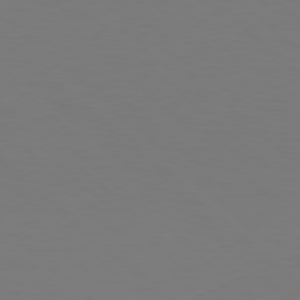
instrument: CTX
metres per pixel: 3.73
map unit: Hpe
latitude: 77.7071
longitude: -125.1214
